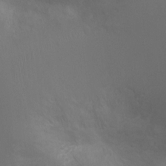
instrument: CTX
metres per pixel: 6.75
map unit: Ht
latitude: -3.4832
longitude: -17.9528
